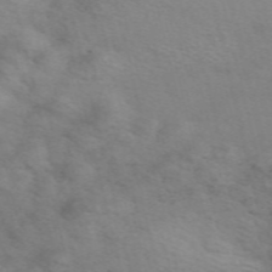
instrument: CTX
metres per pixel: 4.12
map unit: ANa
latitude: 51.4426
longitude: -71.2348
